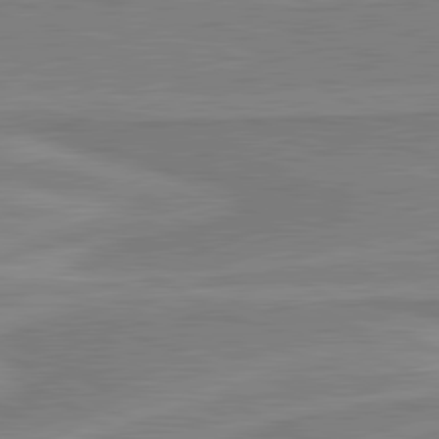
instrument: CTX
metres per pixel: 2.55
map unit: lApd
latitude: 81.1781
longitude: 171.7289
